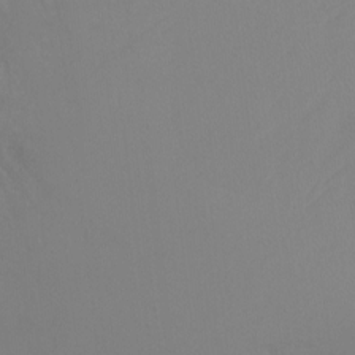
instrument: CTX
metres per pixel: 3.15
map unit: Ht
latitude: -14.6897
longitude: -42.9136
